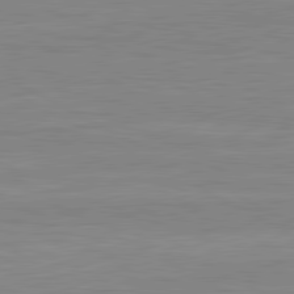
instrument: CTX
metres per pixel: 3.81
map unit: lApd
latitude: 80.9136
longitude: 171.2754
